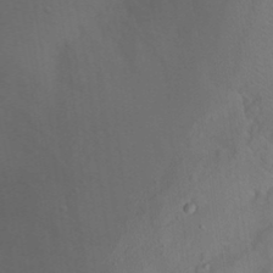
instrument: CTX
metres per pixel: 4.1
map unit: Nhu
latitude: 19.7260
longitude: -73.3482
